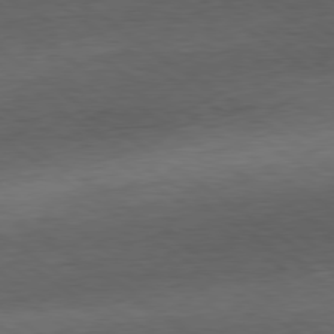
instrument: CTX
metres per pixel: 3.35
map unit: Ap
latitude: -80.5196
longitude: -80.0633
